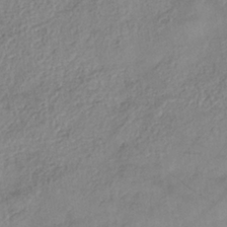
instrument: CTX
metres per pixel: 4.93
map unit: Nhe
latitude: -38.4062
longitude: -146.7813
